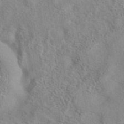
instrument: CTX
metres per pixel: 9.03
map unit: eAb
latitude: 41.5938
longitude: 105.3509
